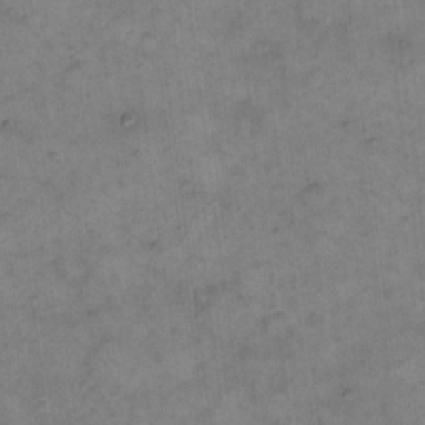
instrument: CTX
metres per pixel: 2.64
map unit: eHh
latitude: 14.6680
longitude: -66.2522
